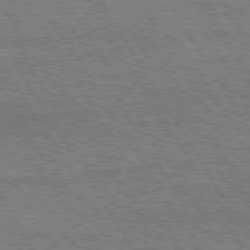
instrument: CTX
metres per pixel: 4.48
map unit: Hpe
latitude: 74.9703
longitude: -154.7057
